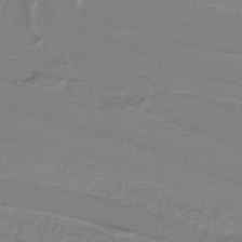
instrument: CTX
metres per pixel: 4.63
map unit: lHb
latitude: -40.4818
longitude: 51.7666
